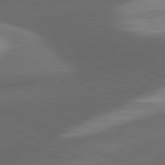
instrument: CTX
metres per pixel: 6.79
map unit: lApd
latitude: 81.3671
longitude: 132.5196
